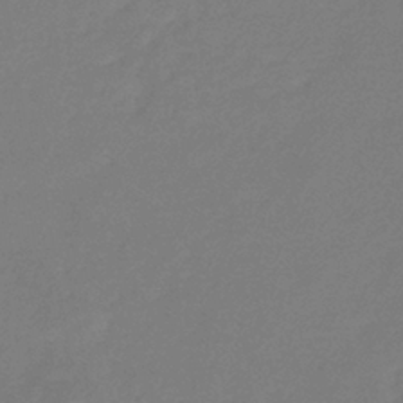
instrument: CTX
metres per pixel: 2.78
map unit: eHb
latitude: -36.9730
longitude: 78.5384
